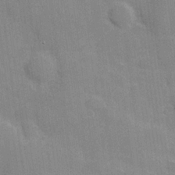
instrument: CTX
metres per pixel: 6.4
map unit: Hve
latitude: 18.2711
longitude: 151.3510
